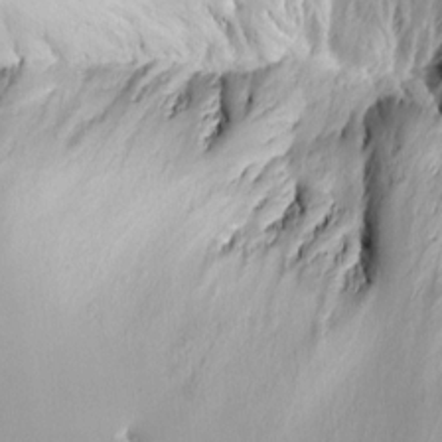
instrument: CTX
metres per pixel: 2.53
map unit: Aa
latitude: 11.2726
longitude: -126.4412
